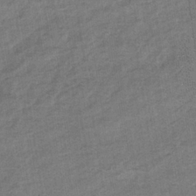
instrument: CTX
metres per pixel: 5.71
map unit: eHb
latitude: -35.6911
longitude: 78.1983
